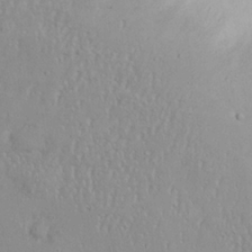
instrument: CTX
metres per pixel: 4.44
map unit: eHh
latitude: 20.8947
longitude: -72.1011
